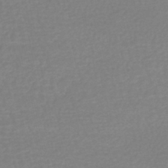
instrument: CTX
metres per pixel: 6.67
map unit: HNhu
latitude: -48.0661
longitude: 103.9178
